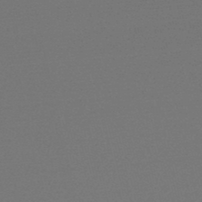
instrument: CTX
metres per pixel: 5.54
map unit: lHb
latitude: -47.2376
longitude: 60.0661
